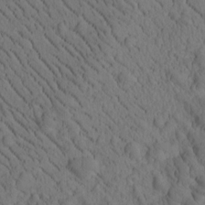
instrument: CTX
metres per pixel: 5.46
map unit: Htu
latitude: -1.6911
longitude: 173.8233
